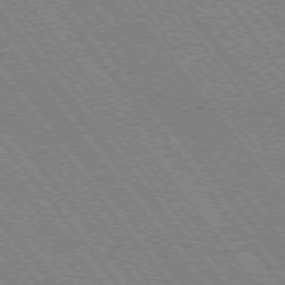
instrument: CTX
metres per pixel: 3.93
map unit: Hpe
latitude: -75.8045
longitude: -14.0255
